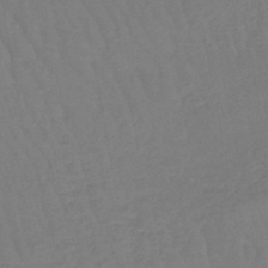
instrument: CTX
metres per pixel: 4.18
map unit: lHb
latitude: -46.0472
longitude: 77.5777
